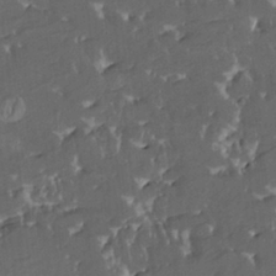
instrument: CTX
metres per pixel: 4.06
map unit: HNhu
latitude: 4.4979
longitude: 13.8611
